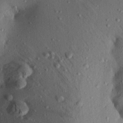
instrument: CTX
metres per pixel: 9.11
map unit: Aa
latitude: 20.8191
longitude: -147.8395
